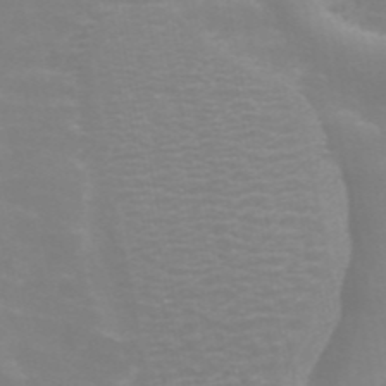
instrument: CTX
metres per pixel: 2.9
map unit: ANa
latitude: 44.6112
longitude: 29.4643
